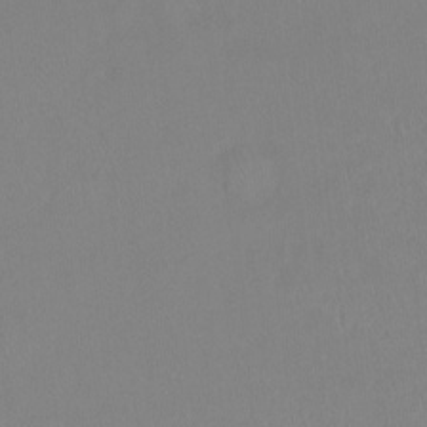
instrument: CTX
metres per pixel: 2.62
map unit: Ht
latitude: -15.2943
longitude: -42.7246
